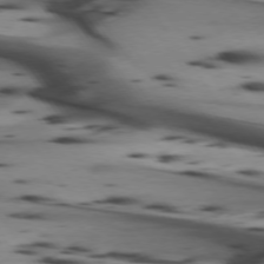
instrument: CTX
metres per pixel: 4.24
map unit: lApd
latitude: 74.3467
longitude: -64.6868
